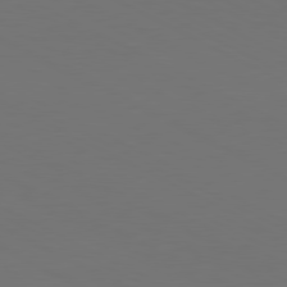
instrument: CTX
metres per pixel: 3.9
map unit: Hpe
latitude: -81.2943
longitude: 18.4629
